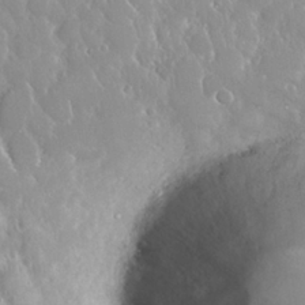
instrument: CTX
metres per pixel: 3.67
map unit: Nhu
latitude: 24.8191
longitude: -60.7246
